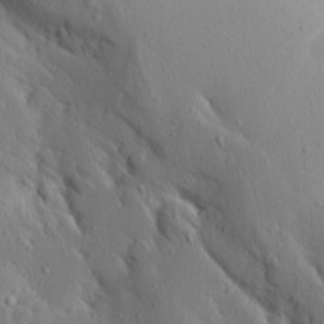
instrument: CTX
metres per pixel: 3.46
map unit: Aa
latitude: 14.2145
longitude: -142.6869
